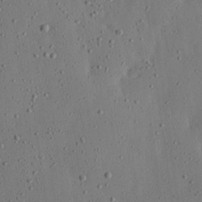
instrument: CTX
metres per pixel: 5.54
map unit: lHvf
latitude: 19.4615
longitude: -115.1592
